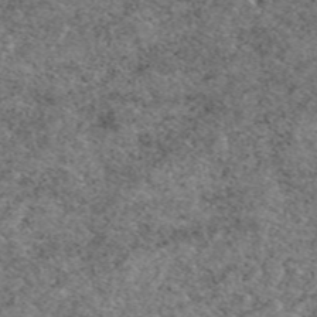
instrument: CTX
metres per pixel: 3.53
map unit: eAb
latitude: 49.7450
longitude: 110.0850
